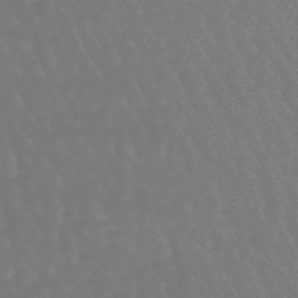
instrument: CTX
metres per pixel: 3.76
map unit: eHb
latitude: -47.0864
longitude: 79.9745
